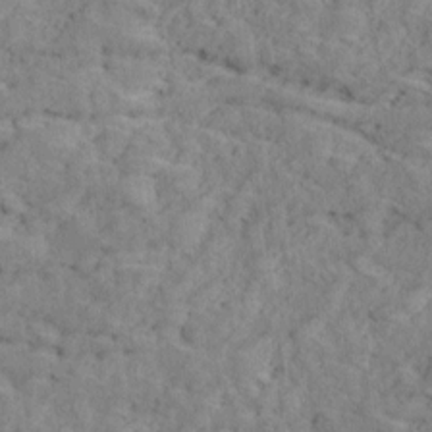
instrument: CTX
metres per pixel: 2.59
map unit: Ave
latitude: 18.5545
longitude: -135.2537
